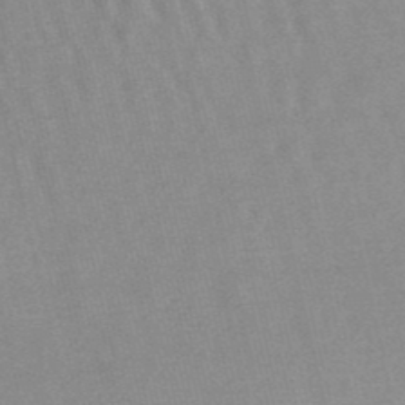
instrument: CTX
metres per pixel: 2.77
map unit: lHb
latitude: -48.0094
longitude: 72.4818
